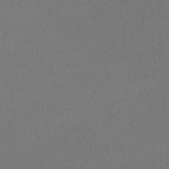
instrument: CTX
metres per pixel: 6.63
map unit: eHb
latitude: -32.1795
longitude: 69.5021
